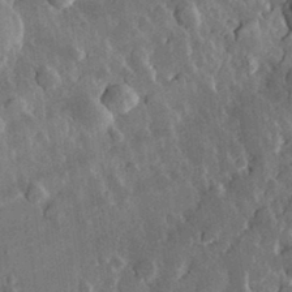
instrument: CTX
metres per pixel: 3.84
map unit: eHh
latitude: 31.3293
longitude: -80.4412
